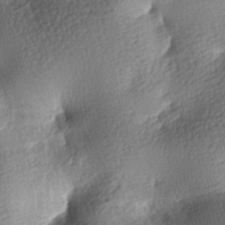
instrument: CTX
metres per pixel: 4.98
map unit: lAa
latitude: -8.2928
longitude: -126.5924
